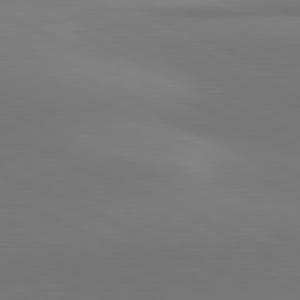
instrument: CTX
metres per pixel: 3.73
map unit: lApd
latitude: 81.3482
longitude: 145.3699
